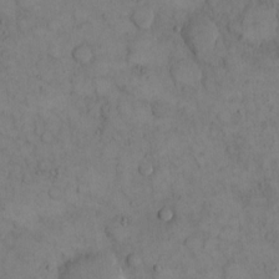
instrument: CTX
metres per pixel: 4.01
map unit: eHh
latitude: 14.4979
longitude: -67.3859
